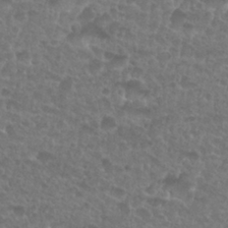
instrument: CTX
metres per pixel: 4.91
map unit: Nhu
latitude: 27.4049
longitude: -52.1767
